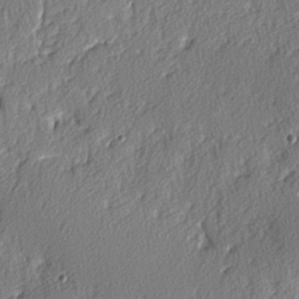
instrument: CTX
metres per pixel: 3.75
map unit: lAvf
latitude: -4.1605
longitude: -107.8961
